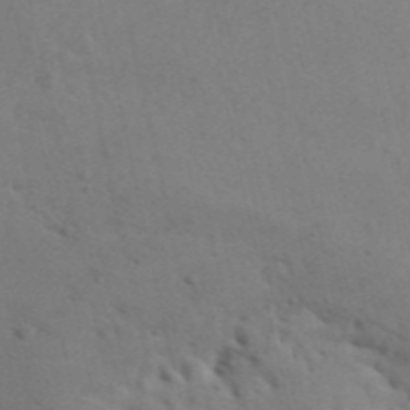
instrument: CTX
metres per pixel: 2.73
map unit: Aa
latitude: 29.6127
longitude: -146.5357
